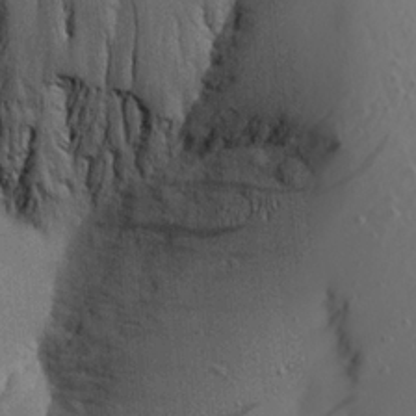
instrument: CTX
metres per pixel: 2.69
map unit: Aa
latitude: 22.4034
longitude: -144.3278
